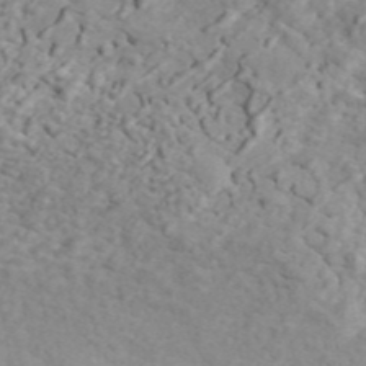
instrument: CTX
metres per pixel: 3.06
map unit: ANa
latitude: 44.9513
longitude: 23.5210
